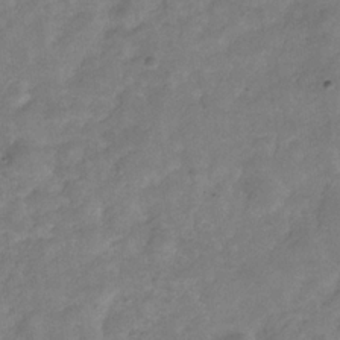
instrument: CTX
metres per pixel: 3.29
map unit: Hve
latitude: -32.2362
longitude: 89.6911
